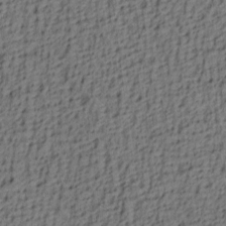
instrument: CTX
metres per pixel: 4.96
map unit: lAa
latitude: 4.3845
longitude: -114.1010
